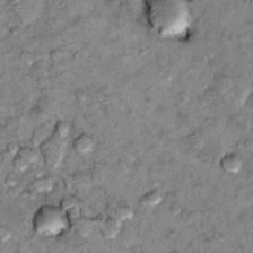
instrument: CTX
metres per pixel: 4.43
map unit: Hto
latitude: 10.3467
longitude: -36.6301
